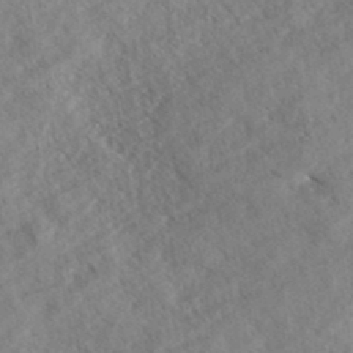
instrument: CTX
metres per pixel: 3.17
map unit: eHh
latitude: 36.7246
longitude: -138.8380
